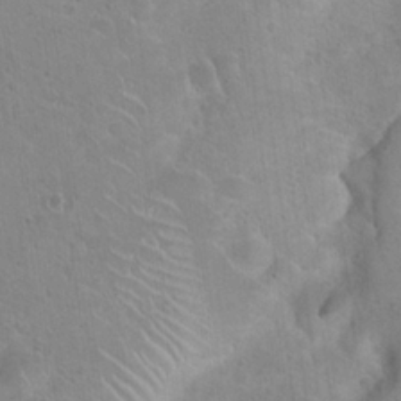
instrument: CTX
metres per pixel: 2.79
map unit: Hto
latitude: 22.3656
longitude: -50.6490
